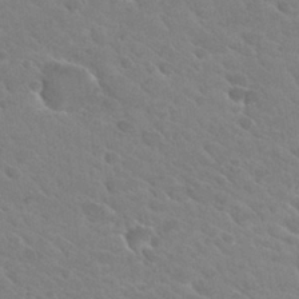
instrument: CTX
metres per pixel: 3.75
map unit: Hto
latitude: 26.6302
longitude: -36.1200
